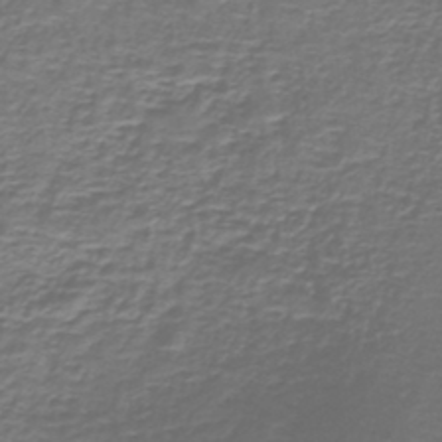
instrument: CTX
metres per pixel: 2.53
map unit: lHb
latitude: -40.9164
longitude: 58.5573
